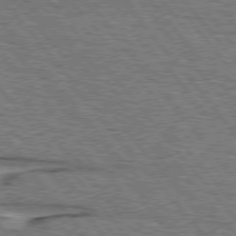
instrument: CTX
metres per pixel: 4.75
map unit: lApd
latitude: 75.8205
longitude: -76.3845
